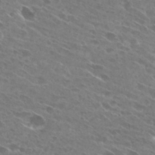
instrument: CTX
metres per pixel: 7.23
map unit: Hto
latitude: 28.6112
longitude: -44.1955
